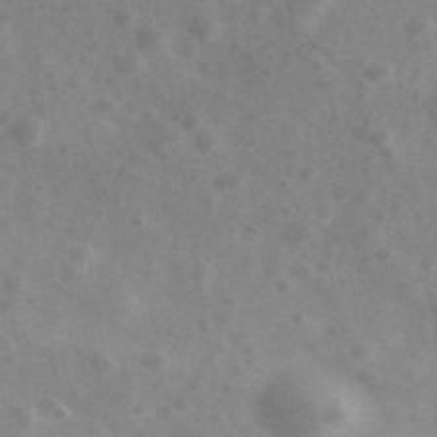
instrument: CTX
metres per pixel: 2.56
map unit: Ave
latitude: 38.9514
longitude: -107.1214
